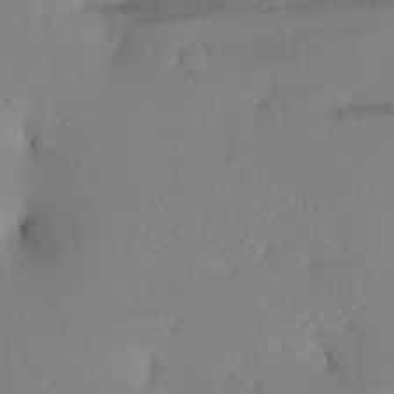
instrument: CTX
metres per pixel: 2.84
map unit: lAa
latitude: 4.0444
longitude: -116.2334
